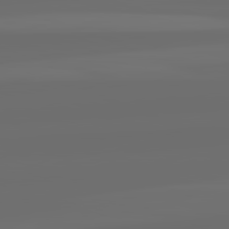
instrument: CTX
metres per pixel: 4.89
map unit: lApd
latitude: 82.4034
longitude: -165.3104
